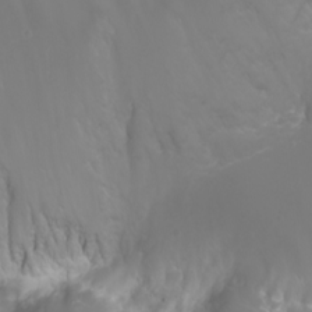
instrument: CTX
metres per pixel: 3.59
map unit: Nhu
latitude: -7.4265
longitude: -71.8205
